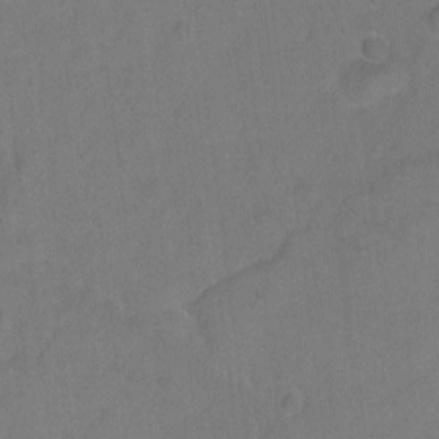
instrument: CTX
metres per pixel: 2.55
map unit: Hto
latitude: -5.0675
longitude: -35.9150
